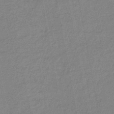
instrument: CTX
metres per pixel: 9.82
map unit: lHb
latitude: -46.4062
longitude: 73.3320
